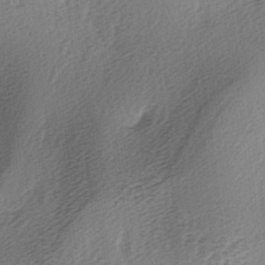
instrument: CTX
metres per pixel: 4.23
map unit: lAa
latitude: -3.2942
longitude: -126.4412
